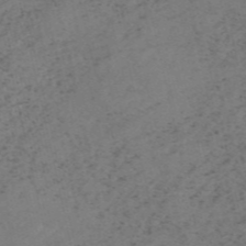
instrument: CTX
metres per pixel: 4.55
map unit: HNb
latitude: -55.1242
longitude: -48.3656
